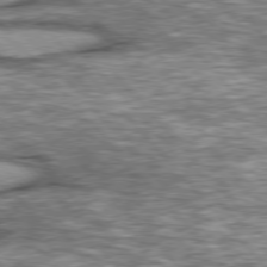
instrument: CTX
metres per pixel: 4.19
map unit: lApd
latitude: 76.8380
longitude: -49.2726
